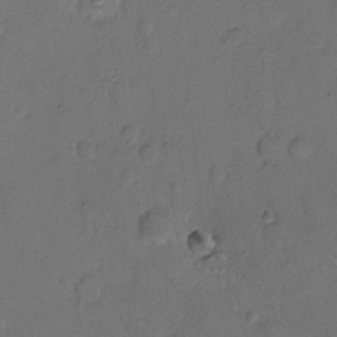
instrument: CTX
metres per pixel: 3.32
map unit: eHh
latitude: 8.2145
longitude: -62.2712
